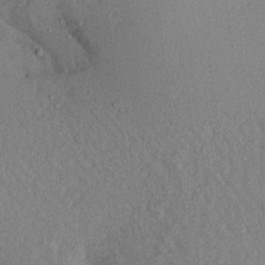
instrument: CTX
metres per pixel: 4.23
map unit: Aa
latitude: 19.3481
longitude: -143.1025
